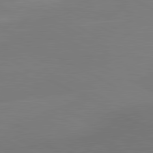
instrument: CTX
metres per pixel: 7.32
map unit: lApd
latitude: 80.8380
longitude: 127.4076
